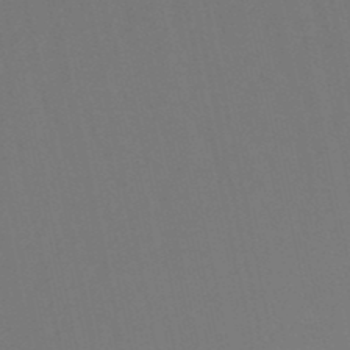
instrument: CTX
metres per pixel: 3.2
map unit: lHb
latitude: -49.7856
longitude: 70.4818
